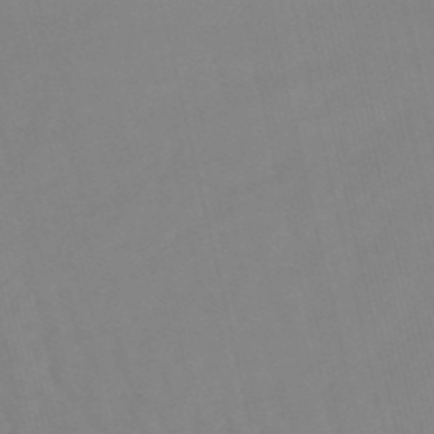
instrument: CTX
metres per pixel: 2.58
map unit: lHb
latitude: -48.9731
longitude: 76.0094
